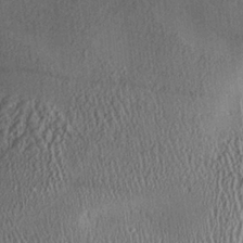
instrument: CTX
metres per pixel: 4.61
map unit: Aa
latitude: 25.8205
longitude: -134.5923
